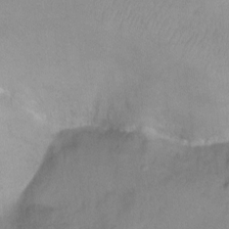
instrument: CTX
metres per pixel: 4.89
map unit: Ht
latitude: -8.4818
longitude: -34.7246
